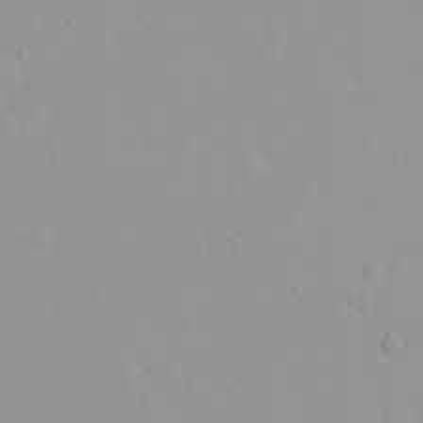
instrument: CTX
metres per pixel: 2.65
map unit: eHh
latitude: 2.0822
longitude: -54.9891
